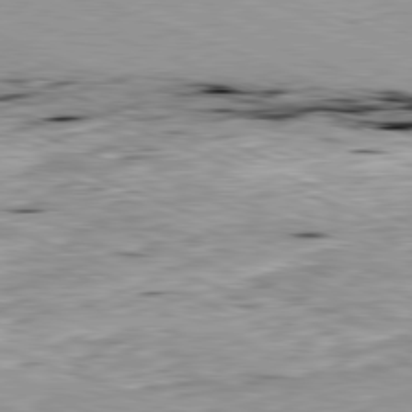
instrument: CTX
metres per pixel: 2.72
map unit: Ap
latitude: -81.9367
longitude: -67.7071
